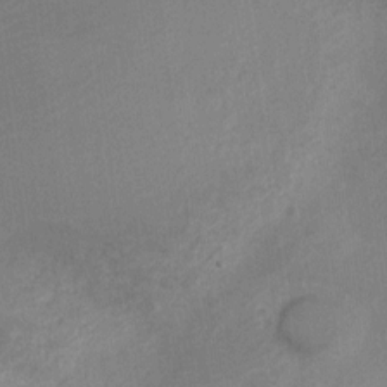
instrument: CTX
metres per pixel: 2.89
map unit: Nve
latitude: -19.7289
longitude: 108.4629
